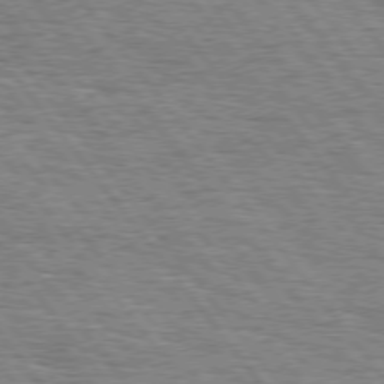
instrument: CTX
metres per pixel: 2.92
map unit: Hpe
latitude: 74.7813
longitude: -138.8191
